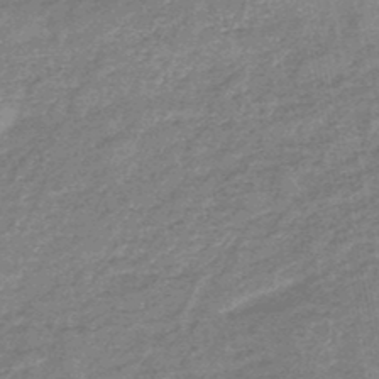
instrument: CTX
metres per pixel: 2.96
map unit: HNb
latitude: -48.4251
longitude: -39.1592
